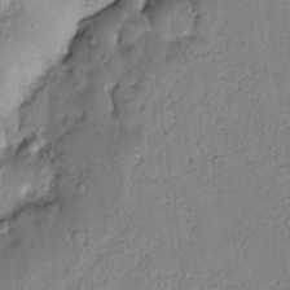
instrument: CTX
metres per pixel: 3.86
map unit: Htu
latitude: 3.6505
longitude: 152.1794
